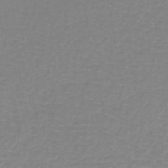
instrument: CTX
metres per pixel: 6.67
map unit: lHb
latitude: -41.9367
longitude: 63.3320
